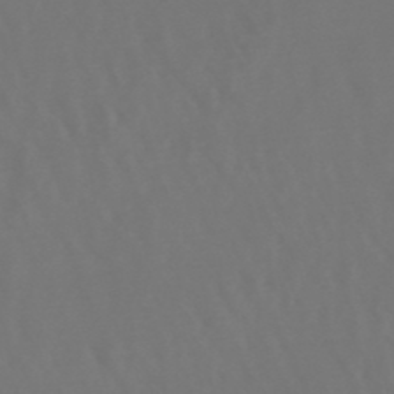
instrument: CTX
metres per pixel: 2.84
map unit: lHb
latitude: -47.9367
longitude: 72.5574
